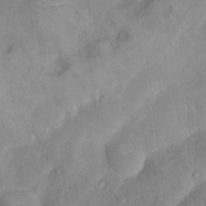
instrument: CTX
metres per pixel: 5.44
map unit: Nhu
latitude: 5.2159
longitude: -24.0444
